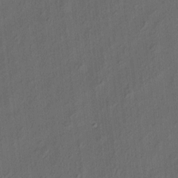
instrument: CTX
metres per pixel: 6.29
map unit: eHh
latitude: 5.5182
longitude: -77.2915
